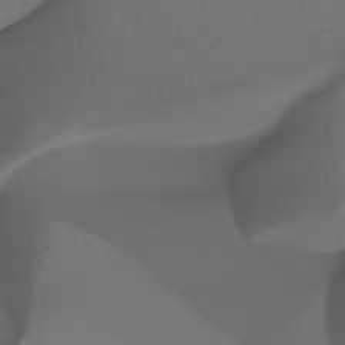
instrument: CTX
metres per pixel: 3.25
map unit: eHh
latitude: -53.1431
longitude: -24.6112
